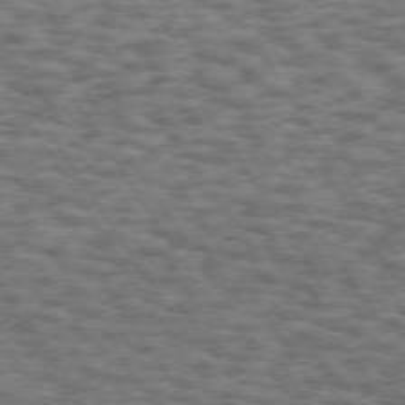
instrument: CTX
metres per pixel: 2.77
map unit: Hpe
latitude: 73.0081
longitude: -130.8380
